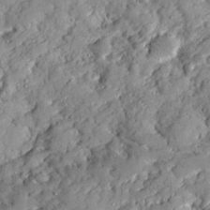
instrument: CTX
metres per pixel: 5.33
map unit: Ave
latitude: 18.9136
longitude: -129.3859
